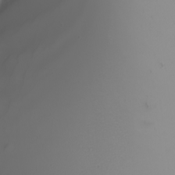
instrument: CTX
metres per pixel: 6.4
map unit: Nhu
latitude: -7.6155
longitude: -94.1011
